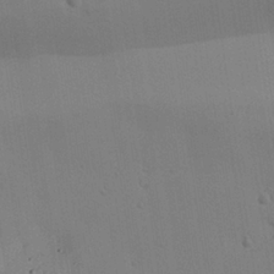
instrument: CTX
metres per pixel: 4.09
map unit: Aa
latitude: 27.3293
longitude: -130.4790
